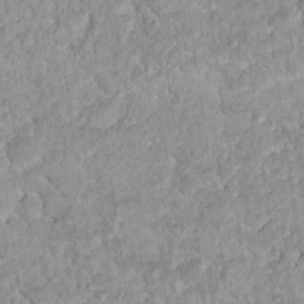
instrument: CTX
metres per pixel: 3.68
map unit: Nhu
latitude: 16.5735
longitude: -31.2537
